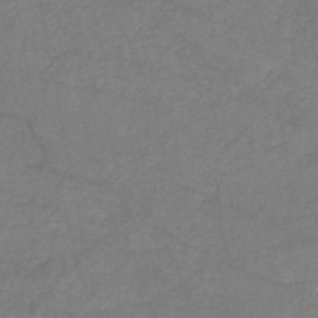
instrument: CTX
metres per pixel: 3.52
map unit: eHh
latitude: -45.0298
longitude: -30.0633
